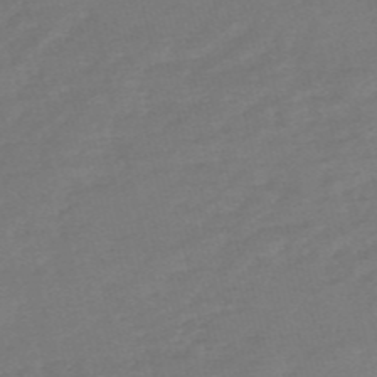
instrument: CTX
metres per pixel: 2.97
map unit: HNb
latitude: -55.3699
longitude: -40.5923
